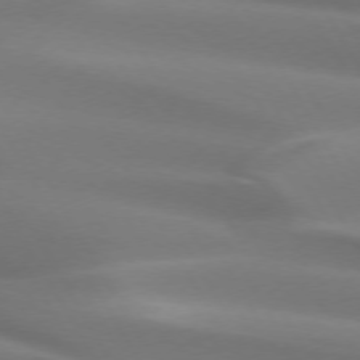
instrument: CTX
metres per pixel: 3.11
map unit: lApd
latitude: 73.2726
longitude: -49.6883
